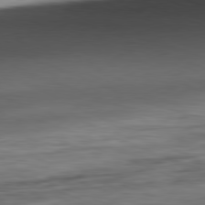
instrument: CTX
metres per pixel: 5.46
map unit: Ap
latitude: -81.6155
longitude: -80.1578
